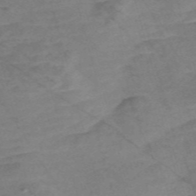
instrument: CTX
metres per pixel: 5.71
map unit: Nve
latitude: -57.9745
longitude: 61.4643
